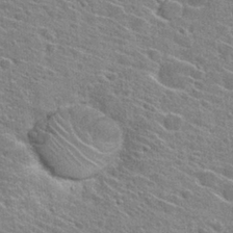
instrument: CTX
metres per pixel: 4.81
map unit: Hto
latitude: 27.1403
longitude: -45.0080
